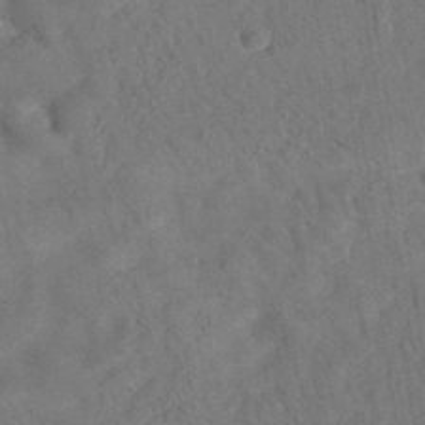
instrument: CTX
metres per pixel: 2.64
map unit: eAb
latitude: 34.7057
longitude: 109.1620
